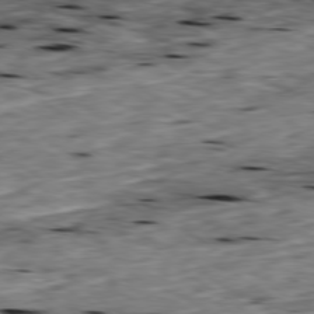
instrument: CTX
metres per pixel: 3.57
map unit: Ap
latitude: -79.5021
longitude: -91.2915
